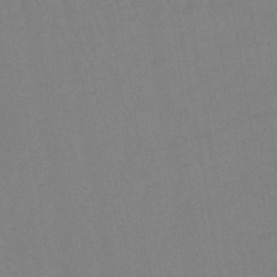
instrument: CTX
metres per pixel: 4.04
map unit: lHb
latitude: -42.2739
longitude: 68.0661
